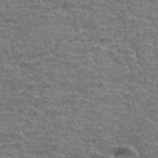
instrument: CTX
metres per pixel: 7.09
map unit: Hto
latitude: 35.3481
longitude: -44.9513
